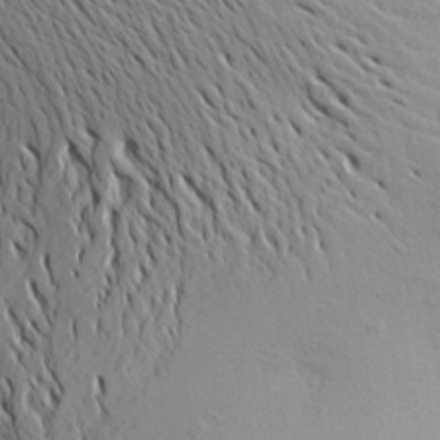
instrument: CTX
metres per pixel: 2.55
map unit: Aa
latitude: 26.2523
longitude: -144.3845
